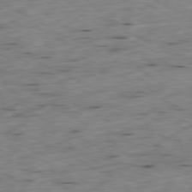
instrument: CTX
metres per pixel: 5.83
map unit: Ap
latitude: -79.5777
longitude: -68.6302
